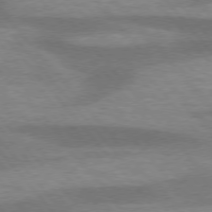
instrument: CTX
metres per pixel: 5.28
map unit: lApd
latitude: 75.7261
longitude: -58.7624
